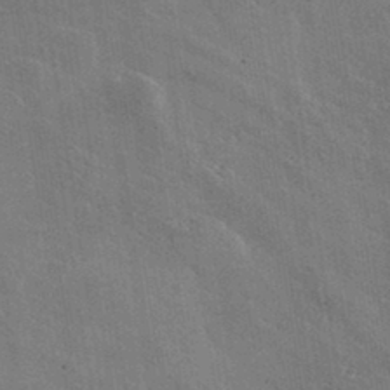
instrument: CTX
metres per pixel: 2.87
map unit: lHvf
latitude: 35.4426
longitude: -91.8583
